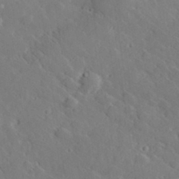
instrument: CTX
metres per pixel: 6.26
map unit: lHvf
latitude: 33.7261
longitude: -83.0080
